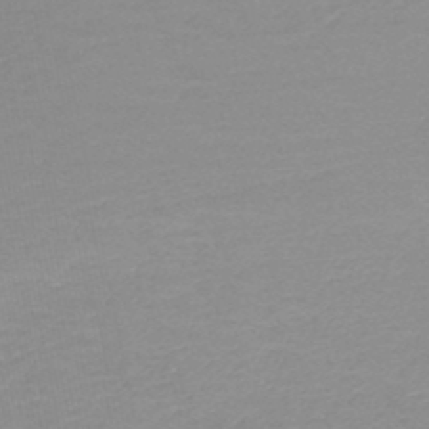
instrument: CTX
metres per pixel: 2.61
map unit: HNb
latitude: -48.6330
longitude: -43.9717
